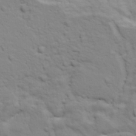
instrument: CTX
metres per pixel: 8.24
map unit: Ave
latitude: 18.5545
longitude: -132.9703
